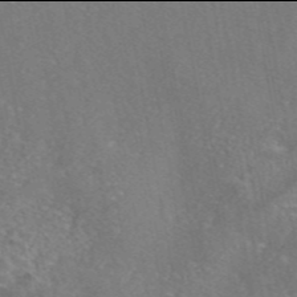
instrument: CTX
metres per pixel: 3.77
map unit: eAb
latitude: 45.9906
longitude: 106.7463
